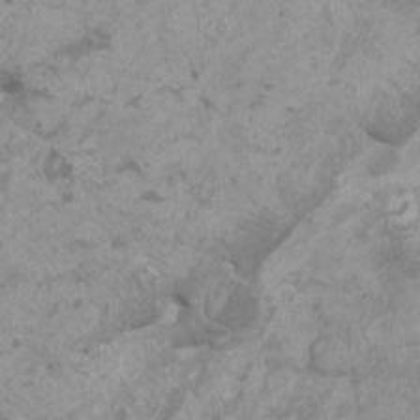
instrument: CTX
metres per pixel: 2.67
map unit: HNhu
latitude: 1.6694
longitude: -1.2915
